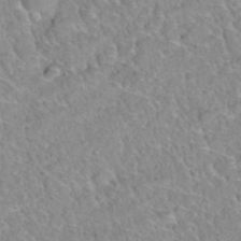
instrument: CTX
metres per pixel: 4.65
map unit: Hto
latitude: 35.0269
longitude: -48.2522
